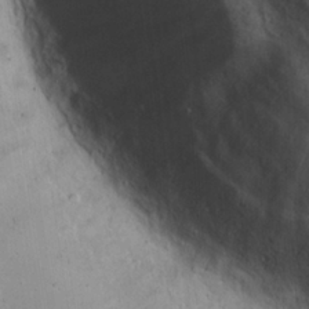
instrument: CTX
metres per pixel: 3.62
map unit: Hto
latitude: 14.6491
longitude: -59.7261
